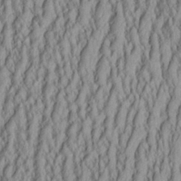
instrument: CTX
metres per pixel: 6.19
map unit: Aa
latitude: 26.3845
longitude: -135.6316
